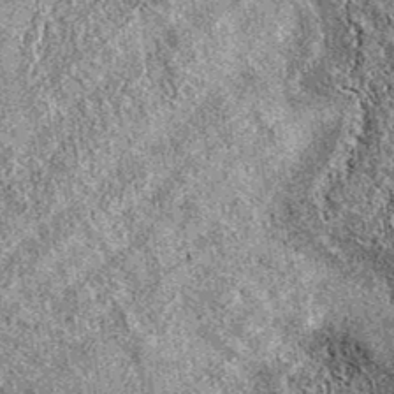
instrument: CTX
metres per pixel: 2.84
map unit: eAb
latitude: 37.4426
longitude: 111.2187
